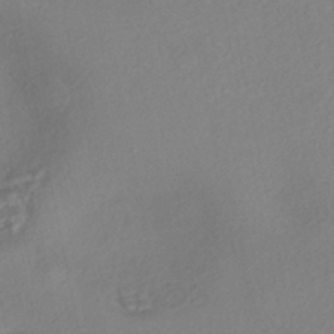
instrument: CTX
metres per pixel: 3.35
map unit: eHh
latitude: -42.2361
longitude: 122.4440
